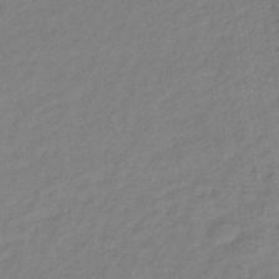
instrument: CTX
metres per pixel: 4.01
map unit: eHb
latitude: -38.2362
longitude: 76.8408
